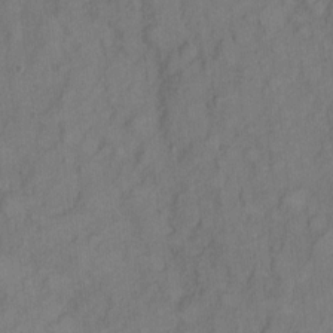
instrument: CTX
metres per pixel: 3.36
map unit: Hto
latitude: 5.4615
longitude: -61.1025
